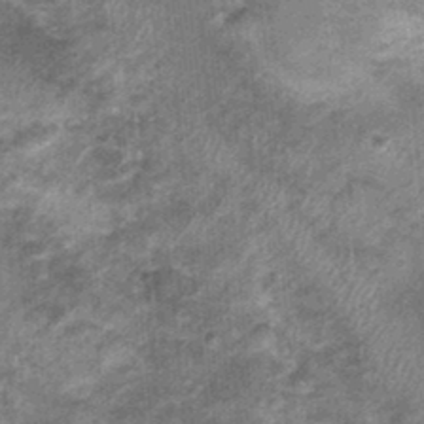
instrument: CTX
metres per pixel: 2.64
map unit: Nhu
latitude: 0.1766
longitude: -16.8569
